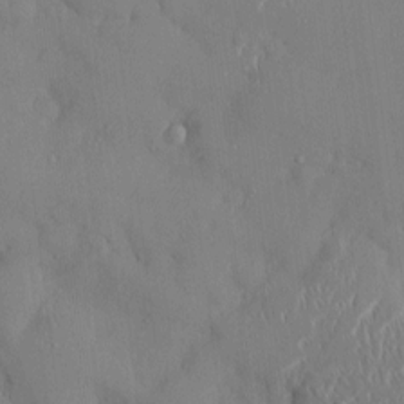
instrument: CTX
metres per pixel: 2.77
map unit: HNhu
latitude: -0.8786
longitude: -8.0633
